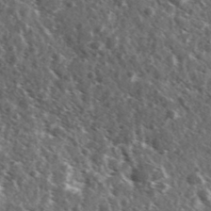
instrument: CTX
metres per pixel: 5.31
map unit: Ave
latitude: 37.6316
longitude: -108.4223
